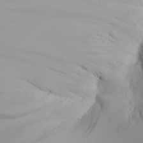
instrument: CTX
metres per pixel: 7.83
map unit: Aa
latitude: 23.0836
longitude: -146.2523
